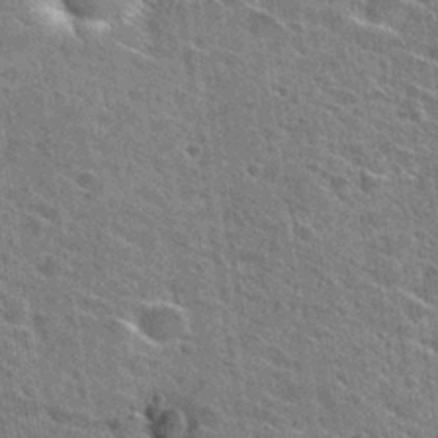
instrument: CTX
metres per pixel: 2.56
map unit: Hto
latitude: 28.3278
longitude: -45.4993
